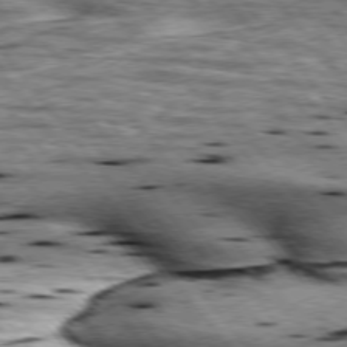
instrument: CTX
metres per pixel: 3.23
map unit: lApd
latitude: 76.2522
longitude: -60.1389
